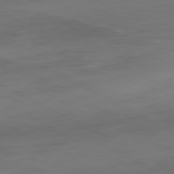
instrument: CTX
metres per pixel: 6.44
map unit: Hpe
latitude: -81.1431
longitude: 18.5196
